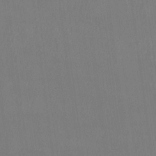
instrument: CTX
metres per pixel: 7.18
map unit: Htu
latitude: -13.9745
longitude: -49.1214
